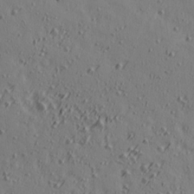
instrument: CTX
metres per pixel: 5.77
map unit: Ave
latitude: 14.5546
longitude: -106.0444
